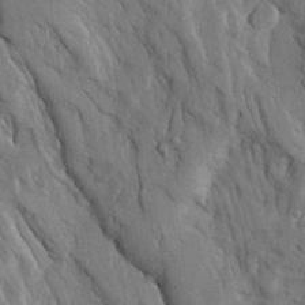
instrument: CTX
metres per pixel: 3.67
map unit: Ave
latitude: 23.6127
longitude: -133.7828
